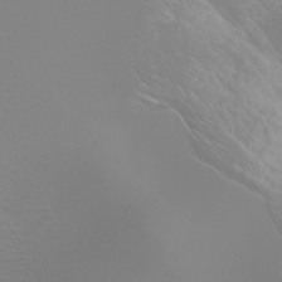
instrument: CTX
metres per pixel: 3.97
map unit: Htu
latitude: -4.7463
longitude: -89.6316
